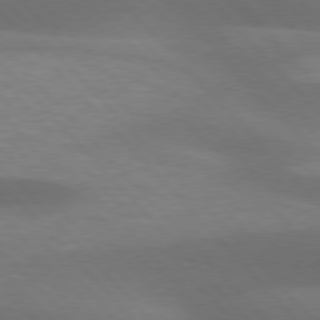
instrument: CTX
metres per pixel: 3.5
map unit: lApd
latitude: 76.7624
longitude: -59.1781
